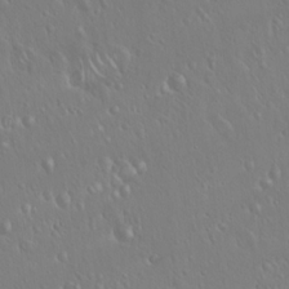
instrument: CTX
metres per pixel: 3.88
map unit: Hto
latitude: 17.8017
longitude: -57.1781
